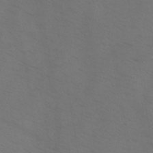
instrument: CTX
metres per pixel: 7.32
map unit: HNb
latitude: -44.2740
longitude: -41.2914
